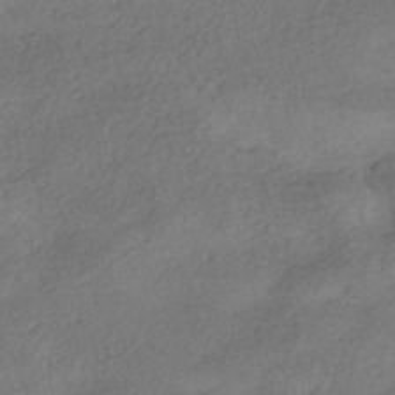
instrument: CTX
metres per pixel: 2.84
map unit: HNhu
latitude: -41.8422
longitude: 103.0675
